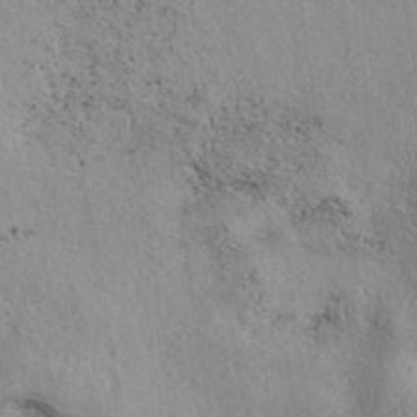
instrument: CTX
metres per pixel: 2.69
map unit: eAb
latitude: 39.4237
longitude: 113.1620
